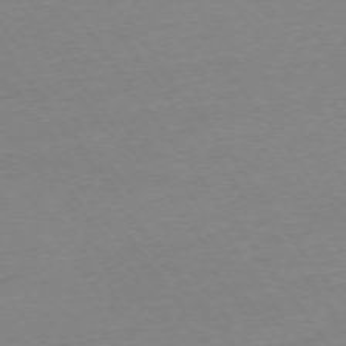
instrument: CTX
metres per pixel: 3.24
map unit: Ap
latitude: -74.5385
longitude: -84.8569
